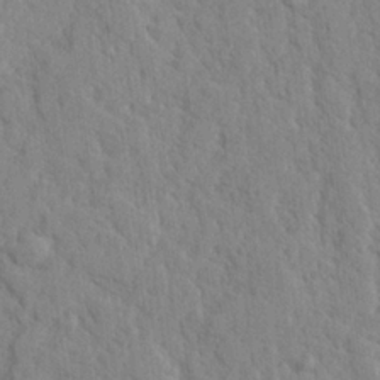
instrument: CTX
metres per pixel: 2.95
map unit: lHvf
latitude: 24.6112
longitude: 143.3887
